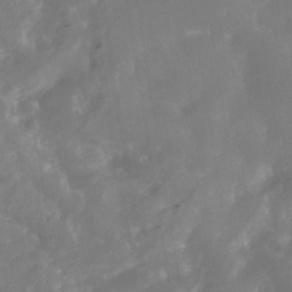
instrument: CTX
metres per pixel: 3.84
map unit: Nhe
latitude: -38.2740
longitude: -117.6694
